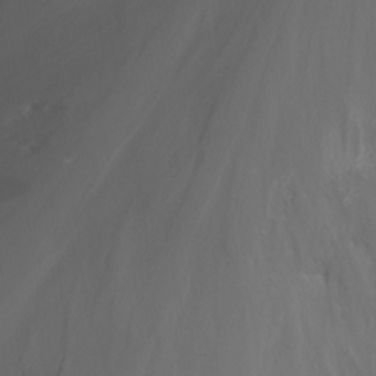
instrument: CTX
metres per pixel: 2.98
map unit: Nhu
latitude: -15.7100
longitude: -50.8569
